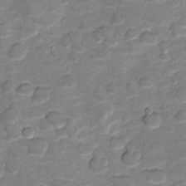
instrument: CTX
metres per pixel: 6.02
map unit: Nve
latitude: -19.9178
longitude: 103.1431
